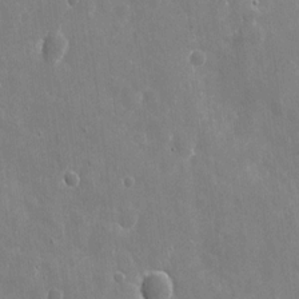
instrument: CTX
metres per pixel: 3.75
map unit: eHh
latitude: 9.8017
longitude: -70.1011
